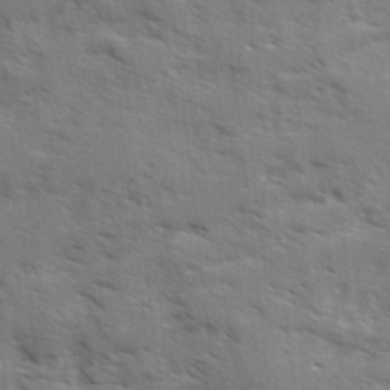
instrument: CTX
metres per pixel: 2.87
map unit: Ave
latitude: 2.0822
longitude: -110.3090
